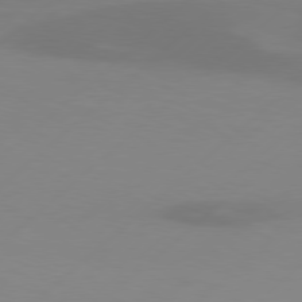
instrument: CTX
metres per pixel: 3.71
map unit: Hpe
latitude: 78.0822
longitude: -131.1404
